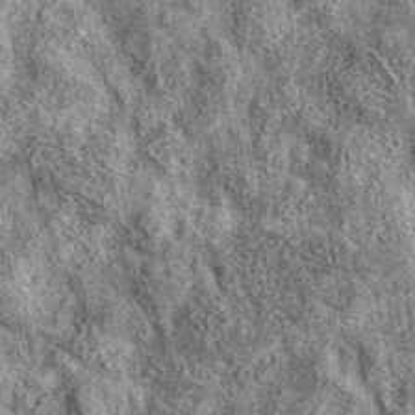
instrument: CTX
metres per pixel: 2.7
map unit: eAb
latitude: 37.8961
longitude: 105.8989
